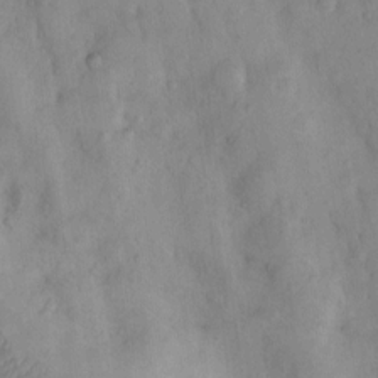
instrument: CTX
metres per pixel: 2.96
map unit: Nhu
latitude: 7.9150
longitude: -24.0444
